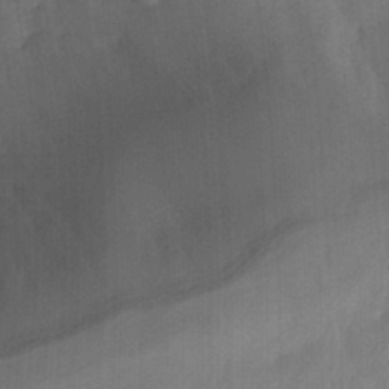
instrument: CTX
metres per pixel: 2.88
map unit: Nhu
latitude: -27.4454
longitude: -71.0647
